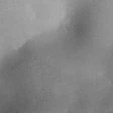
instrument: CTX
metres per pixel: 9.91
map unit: lAa
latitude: -10.3684
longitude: -124.7624
